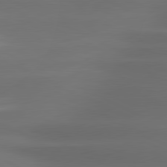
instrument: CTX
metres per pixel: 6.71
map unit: lApd
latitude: 81.1403
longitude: -142.0444
